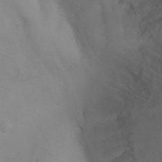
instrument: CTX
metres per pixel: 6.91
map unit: Nhu
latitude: -4.9730
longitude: -80.4601
